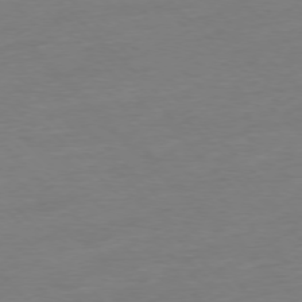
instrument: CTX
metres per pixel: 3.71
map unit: Ap
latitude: -77.1431
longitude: -63.0270
